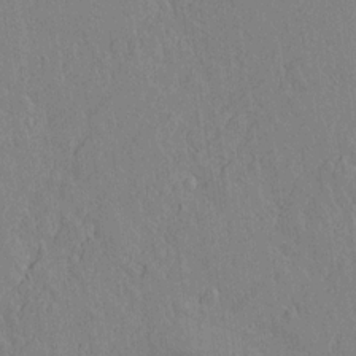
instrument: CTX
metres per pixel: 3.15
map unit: lAvf
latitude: 14.5924
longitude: -125.5182
